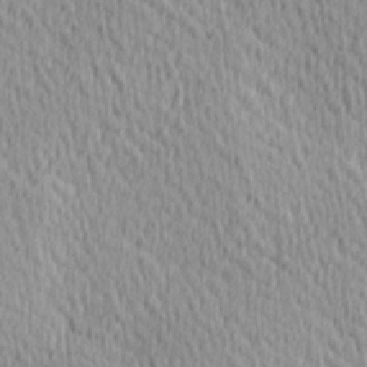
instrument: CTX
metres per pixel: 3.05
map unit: Hve
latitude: 1.6882
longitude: -124.4412
